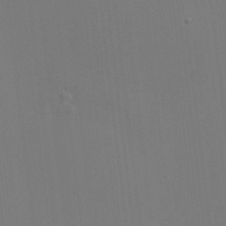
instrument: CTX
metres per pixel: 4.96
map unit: HNhu
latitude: 5.9717
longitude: 4.1794
